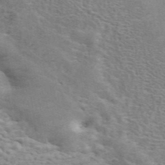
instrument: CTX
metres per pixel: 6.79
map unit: ANa
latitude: 44.1766
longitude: 21.0864
